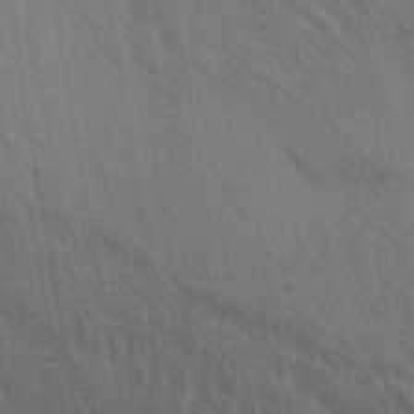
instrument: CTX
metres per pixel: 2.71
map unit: Aa
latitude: 31.9528
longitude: -139.4615
